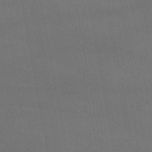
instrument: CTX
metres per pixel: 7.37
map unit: lHb
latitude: -46.5762
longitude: 75.1809
